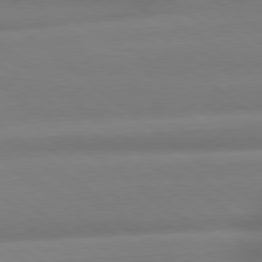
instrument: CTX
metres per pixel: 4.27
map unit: Hpe
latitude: 79.0270
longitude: -133.2915
